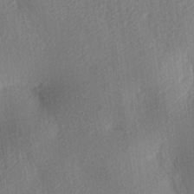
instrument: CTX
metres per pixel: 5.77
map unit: lAa
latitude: -8.8597
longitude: -127.6127
